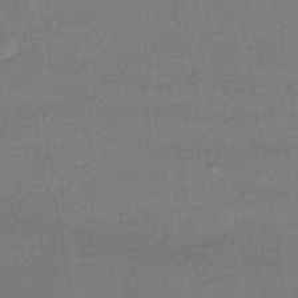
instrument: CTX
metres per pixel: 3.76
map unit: HNhu
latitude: -42.5762
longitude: 96.3873
